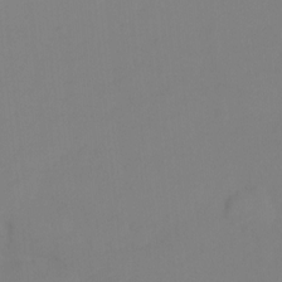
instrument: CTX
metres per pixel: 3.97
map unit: Ht
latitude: 0.6868
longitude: -34.2900
